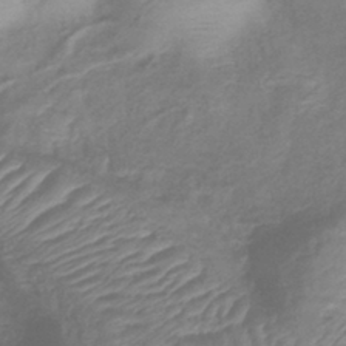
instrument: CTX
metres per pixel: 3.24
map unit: lHb
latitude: -41.4076
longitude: 78.4818
